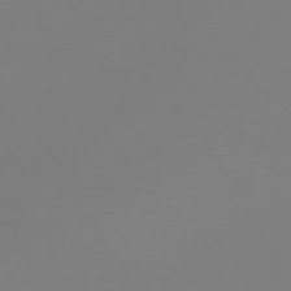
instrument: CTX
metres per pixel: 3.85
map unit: HNb
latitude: -50.6707
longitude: -43.6316
